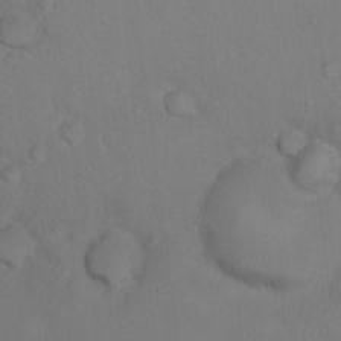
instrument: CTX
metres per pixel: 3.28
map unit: Nhu
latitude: 12.6869
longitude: -27.6694
